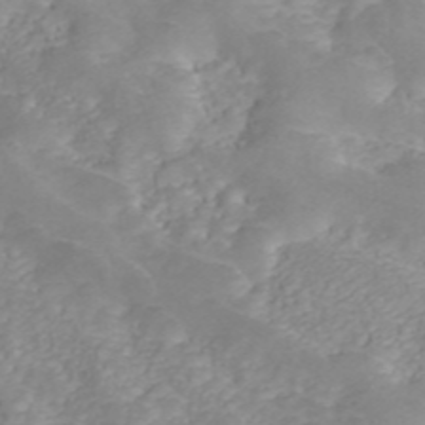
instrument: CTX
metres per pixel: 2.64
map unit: ANa
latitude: 45.5938
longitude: 22.8786
